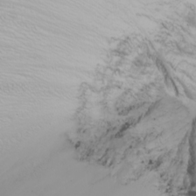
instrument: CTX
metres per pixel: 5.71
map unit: Nhu
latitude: -6.1417
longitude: -89.4427
